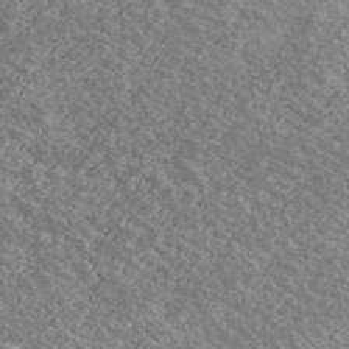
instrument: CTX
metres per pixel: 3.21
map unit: Ave
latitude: 39.5749
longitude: -110.1767
